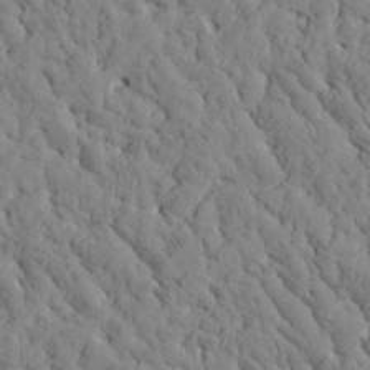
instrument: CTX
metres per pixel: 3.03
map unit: Htu
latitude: -2.6140
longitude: 178.8408
